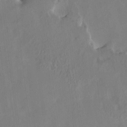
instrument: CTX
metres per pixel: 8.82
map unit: HNhu
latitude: 6.5924
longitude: 3.4454
